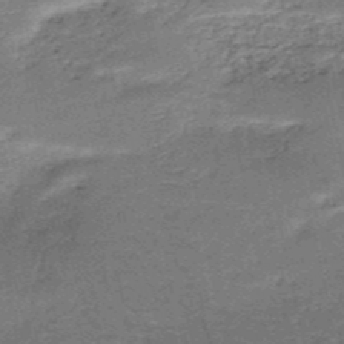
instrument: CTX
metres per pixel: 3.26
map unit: HNb
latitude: -51.3510
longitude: -49.8205
